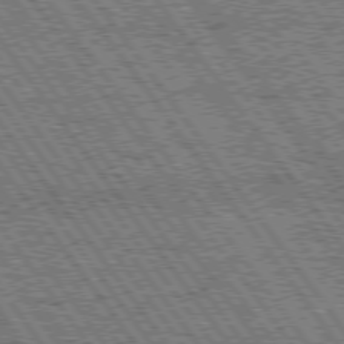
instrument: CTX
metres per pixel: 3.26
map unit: Hpe
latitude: 75.2348
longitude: -154.1200
